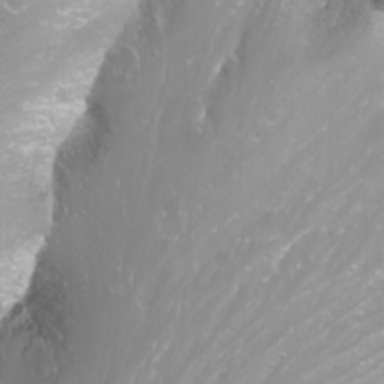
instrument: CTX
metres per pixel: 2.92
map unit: Nhu
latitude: -11.5588
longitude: -64.2711
